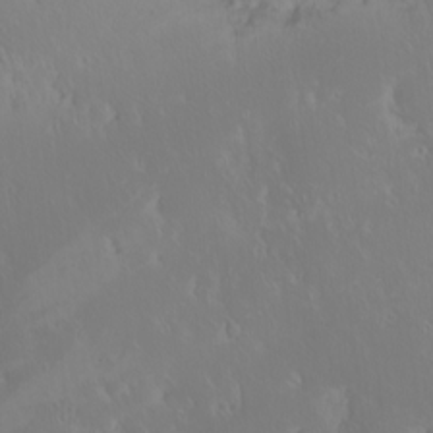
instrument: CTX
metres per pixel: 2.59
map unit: eHh
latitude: -1.6911
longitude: 19.8989
